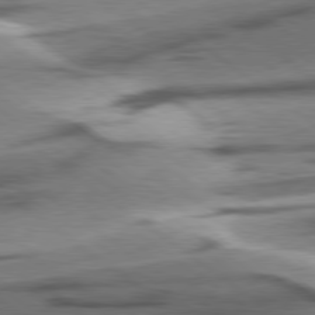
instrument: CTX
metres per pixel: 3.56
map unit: lApd
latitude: 78.8758
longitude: -51.3103
